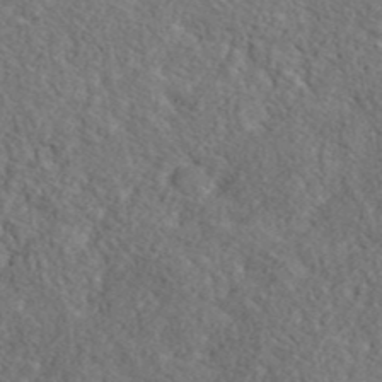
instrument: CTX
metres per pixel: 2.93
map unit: lHvf
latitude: 42.2523
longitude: -88.8569
